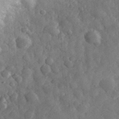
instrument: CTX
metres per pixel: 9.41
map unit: eHh
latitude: 33.3482
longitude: -69.4804
